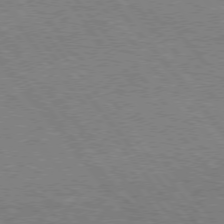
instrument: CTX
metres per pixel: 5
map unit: Hpe
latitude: 75.1025
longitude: -151.7260
